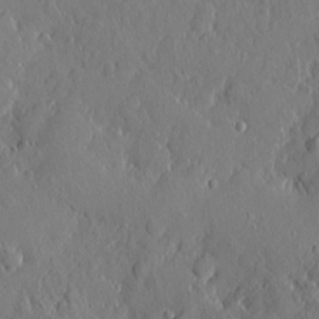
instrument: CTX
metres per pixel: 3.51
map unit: eHh
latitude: 4.3656
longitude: -75.0458
